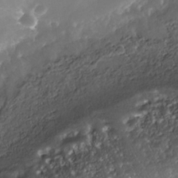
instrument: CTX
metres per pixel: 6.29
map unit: Nhe
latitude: -36.1227
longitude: -118.1955
